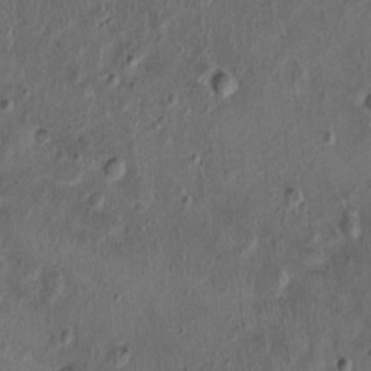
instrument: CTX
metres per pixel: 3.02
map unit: Nhu
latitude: 0.7246
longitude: -15.5749
